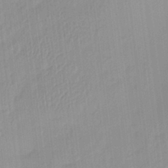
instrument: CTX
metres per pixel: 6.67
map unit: eHh
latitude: -4.4062
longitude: 15.2565
